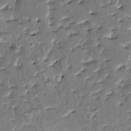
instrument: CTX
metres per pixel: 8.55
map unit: HNhu
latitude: 4.8191
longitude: 9.6533
